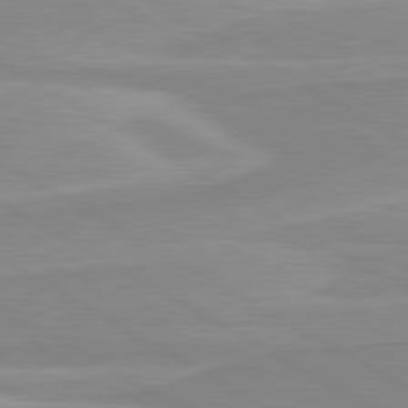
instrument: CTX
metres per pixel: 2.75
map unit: lApd
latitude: 80.4223
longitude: 171.8611
